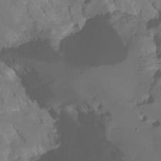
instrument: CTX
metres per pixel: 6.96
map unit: HNhu
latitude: -23.8612
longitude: 50.2739
